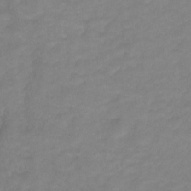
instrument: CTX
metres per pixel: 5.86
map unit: Ht
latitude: 2.1011
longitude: -34.8380
